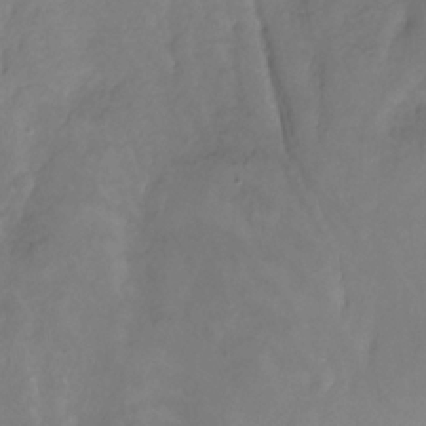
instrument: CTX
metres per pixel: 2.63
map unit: Ht
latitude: -11.8611
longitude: -47.1781
